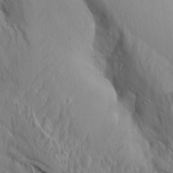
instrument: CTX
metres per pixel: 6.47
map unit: Aa
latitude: 14.5924
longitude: -143.2159
